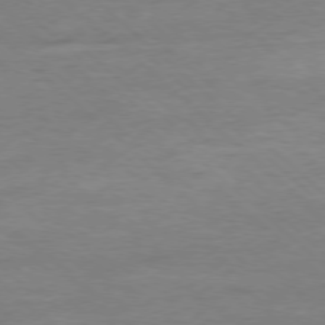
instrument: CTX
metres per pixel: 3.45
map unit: Ap
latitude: -78.1416
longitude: -88.2901
